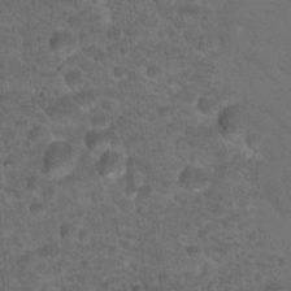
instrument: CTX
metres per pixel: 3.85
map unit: Hto
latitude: 18.1389
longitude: -36.7058
